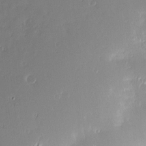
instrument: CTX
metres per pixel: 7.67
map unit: Nve
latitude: -7.9178
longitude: 173.0297
